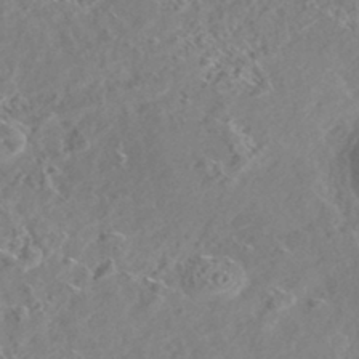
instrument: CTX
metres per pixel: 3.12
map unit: HNhu
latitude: -44.2173
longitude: 100.3873
